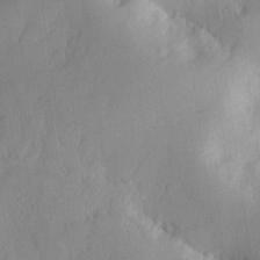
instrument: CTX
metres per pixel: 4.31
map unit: eHh
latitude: 27.4238
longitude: -79.7639
